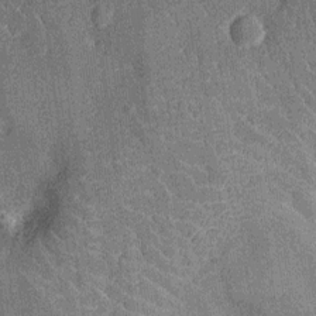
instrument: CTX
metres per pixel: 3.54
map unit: Nhu
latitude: -13.5210
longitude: -23.4804
